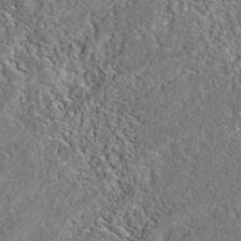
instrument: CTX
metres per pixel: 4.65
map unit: eAb
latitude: 38.5924
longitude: 112.0283
